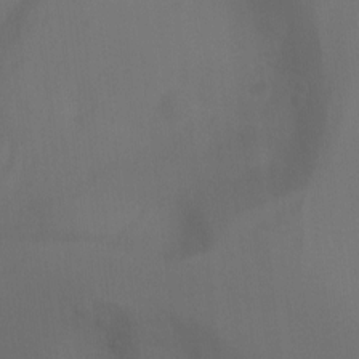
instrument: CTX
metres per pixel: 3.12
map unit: Ht
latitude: 2.0822
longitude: -23.3293
